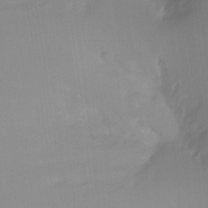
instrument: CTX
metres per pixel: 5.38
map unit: Ht
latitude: -11.6722
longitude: -46.1578
